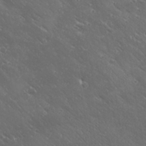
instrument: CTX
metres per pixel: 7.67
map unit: Ave
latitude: 19.7071
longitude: -137.8961
